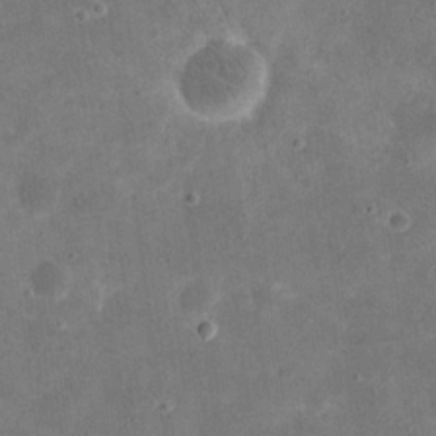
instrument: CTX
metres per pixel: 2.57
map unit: eHh
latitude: 20.3656
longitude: -65.4237
